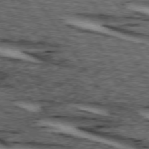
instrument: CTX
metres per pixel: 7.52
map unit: lApd
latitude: 74.1956
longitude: -72.9325
